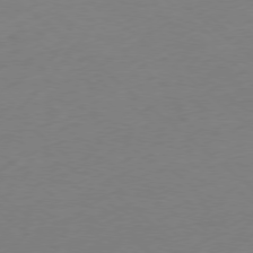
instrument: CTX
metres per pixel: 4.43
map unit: Ap
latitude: -78.7274
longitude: -57.2725
